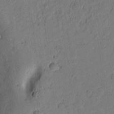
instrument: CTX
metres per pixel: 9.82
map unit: lAvf
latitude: 9.1781
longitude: 166.4062
